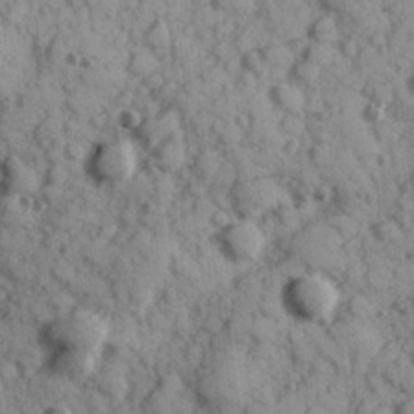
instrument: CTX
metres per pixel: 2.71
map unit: Hve
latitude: 24.8757
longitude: 147.1620
